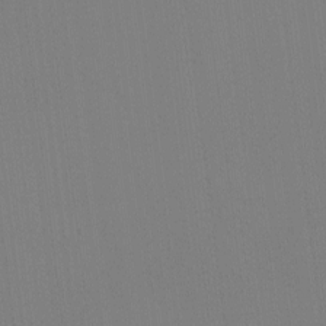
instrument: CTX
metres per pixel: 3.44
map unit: eHh
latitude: -4.2550
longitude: -79.7450
